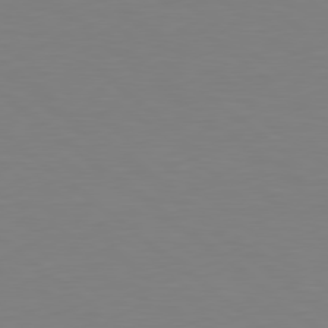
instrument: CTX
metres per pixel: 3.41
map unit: Hpe
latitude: 78.7624
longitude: -166.1766
